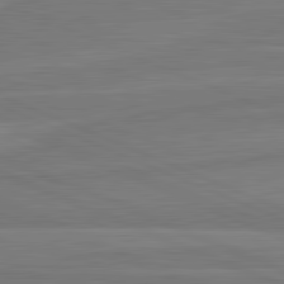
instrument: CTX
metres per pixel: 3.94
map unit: lApd
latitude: 82.0633
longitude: -173.3859
